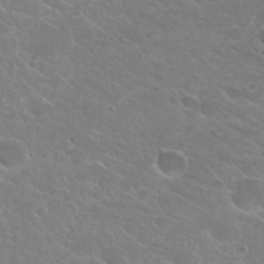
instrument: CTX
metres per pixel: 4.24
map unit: Hto
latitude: 25.3481
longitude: -38.1200
